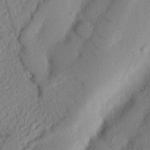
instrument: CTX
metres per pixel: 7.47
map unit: Nhu
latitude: 20.0822
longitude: -76.9324
